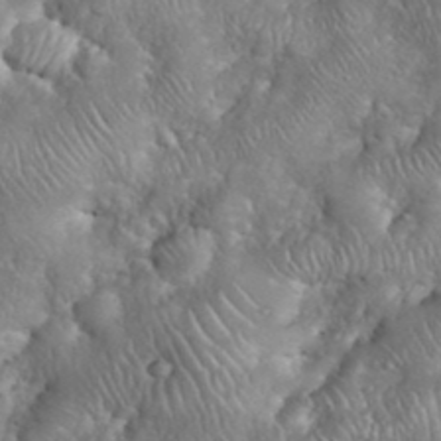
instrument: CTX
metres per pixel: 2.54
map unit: eHh
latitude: 38.7057
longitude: -57.3481
